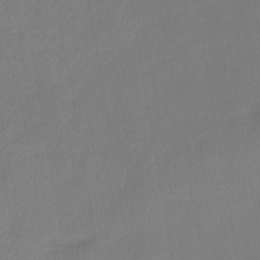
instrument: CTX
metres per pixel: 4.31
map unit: lHb
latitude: -41.0297
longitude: 77.4832
